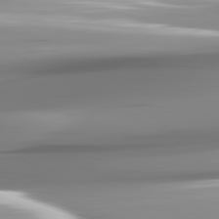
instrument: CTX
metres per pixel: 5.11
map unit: lApd
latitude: 81.9528
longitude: -143.2726
